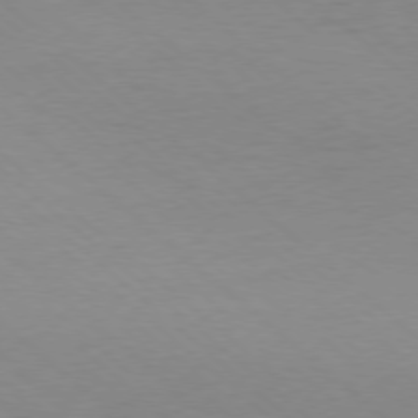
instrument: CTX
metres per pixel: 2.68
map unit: Ap
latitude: -78.2361
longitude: -98.4412
